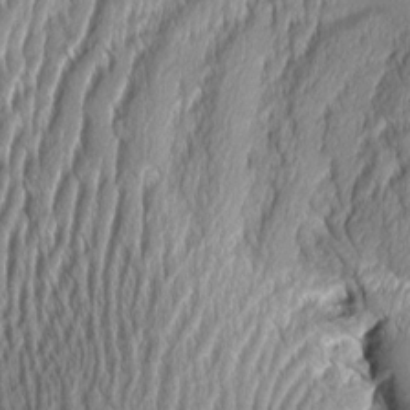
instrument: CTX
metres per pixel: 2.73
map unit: Aa
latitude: 8.4601
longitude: -129.5749
